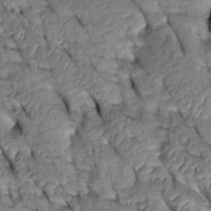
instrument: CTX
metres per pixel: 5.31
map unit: Htu
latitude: 0.3467
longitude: 148.6708
